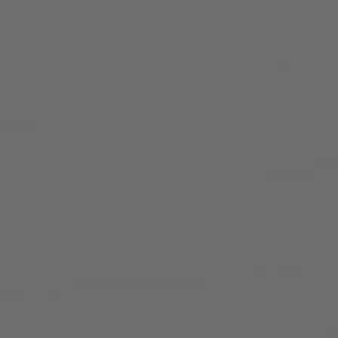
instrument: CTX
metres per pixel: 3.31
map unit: lApd
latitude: 83.8016
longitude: -130.2145
